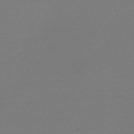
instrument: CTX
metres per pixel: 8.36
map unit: Nve
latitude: -56.7652
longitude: 62.6140
